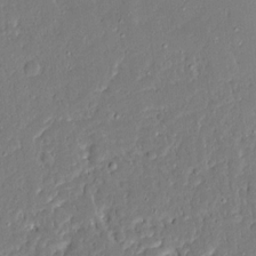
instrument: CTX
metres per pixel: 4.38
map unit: Ave
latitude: 15.3104
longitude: -140.2900
